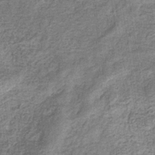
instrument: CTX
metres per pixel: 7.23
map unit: eHb
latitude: -33.6155
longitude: 75.9367
